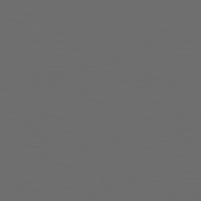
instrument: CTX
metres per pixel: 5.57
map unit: Hpe
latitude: 76.5923
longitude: -141.4615
